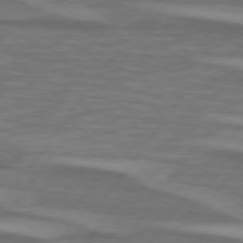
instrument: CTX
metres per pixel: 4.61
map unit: lApd
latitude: 74.8758
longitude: -78.9136
